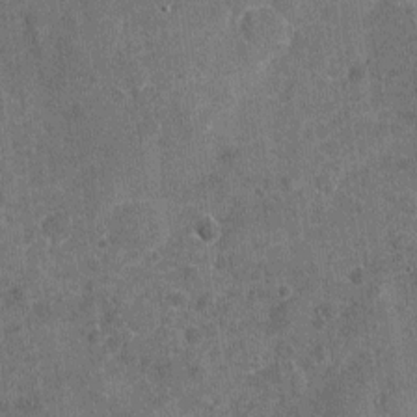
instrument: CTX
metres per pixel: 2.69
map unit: Nhu
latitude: -17.7667
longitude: -56.3656
